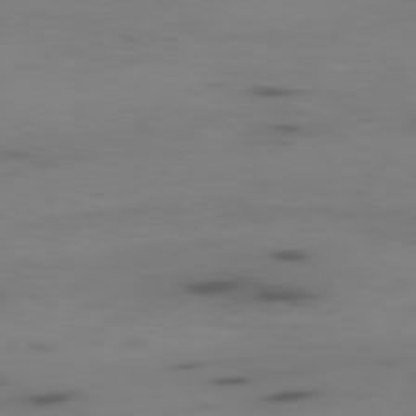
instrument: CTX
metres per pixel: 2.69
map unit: Ap
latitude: -76.7463
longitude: -66.2522
